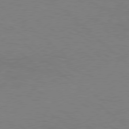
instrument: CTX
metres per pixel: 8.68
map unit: Hpe
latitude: 78.3656
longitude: -150.5168
